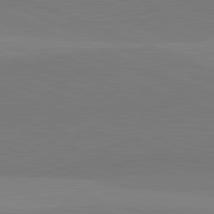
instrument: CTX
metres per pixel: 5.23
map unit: lApd
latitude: 82.0633
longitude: 137.4832
